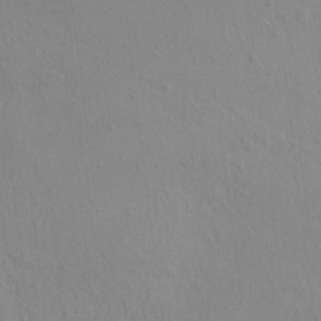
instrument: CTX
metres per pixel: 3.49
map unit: eHh
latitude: -1.4266
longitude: 18.7841
